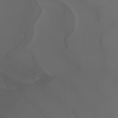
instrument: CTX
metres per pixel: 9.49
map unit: Nhu
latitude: -6.0850
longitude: -93.3859
